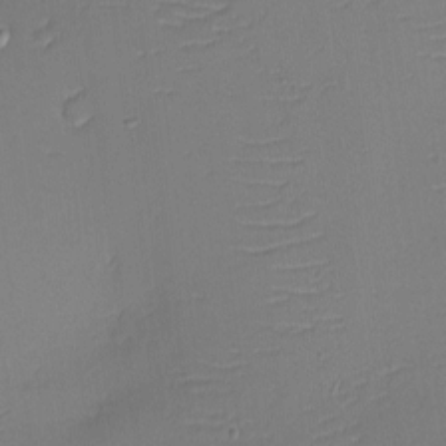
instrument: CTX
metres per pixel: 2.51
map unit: eHh
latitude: -3.4832
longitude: -79.5560
